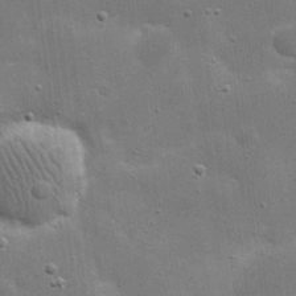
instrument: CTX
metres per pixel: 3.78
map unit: eHh
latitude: 21.8206
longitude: -67.0458
